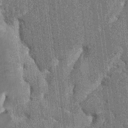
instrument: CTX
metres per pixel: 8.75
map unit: HNhu
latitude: 5.8583
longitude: -6.1011
